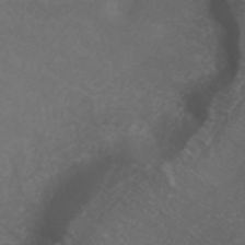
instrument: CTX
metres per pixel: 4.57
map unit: ANa
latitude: 38.7435
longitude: 23.8612
